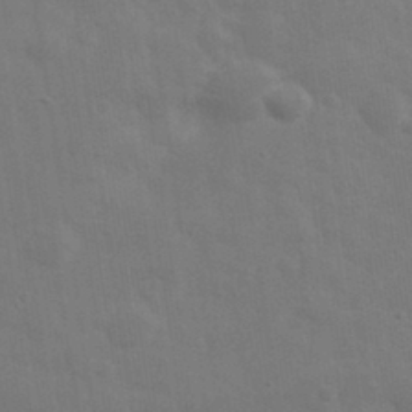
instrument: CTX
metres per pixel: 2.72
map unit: eHh
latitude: 33.8583
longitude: -70.3845
